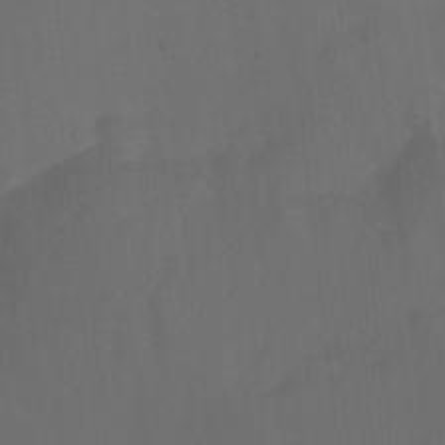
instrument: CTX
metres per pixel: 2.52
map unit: Hto
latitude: -7.5777
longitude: -45.4048
